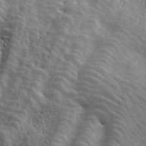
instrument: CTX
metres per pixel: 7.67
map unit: ANa
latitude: 41.1403
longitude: 51.1431
